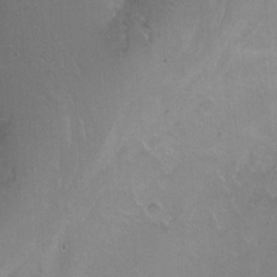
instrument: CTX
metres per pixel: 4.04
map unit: Nhu
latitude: -6.3117
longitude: -48.4790
